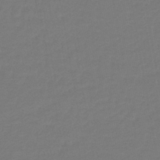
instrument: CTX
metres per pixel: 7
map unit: lHb
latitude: -42.9352
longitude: 63.8044
